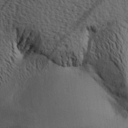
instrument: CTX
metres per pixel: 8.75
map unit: Aa
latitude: 20.0822
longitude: -144.3656
